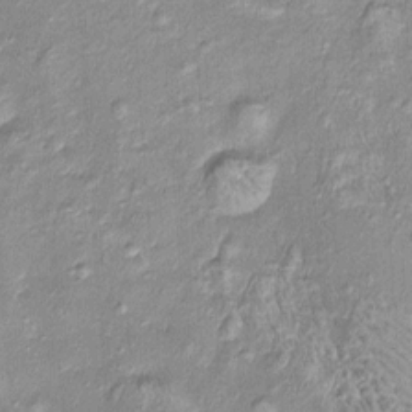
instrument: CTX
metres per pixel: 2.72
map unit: Htu
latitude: -5.8233
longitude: 158.5574
